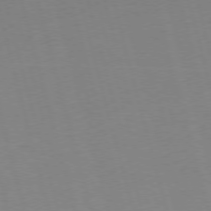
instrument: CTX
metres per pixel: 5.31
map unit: Ap
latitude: -74.9353
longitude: -74.0633
